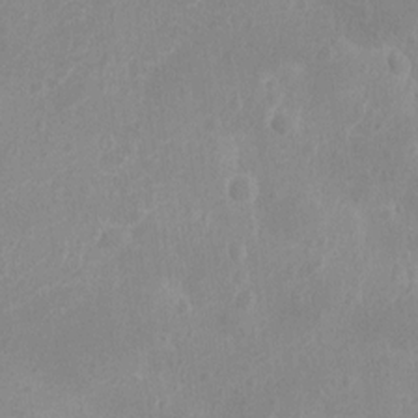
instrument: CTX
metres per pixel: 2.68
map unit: Nhu
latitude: -15.3321
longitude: -25.4048
